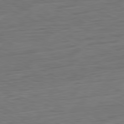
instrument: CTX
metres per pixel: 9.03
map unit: Ap
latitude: -81.5588
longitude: -75.4049
